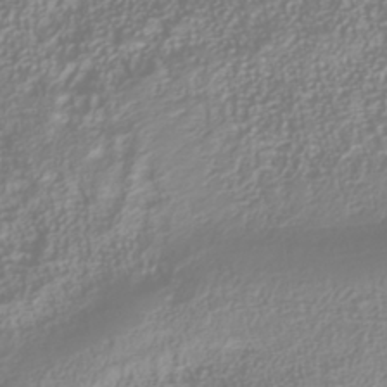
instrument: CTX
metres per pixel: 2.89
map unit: Nhu
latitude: -40.7274
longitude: -84.6302
